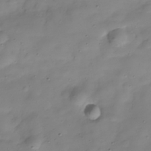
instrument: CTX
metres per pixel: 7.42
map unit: Hve
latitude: -29.7856
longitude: 94.2361
